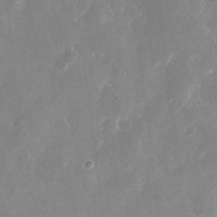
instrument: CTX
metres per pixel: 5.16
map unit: eHh
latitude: 10.1956
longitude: -71.5749
